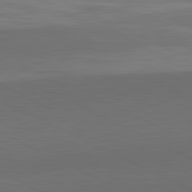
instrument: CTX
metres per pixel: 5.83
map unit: lApd
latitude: 82.2144
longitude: 158.8408
